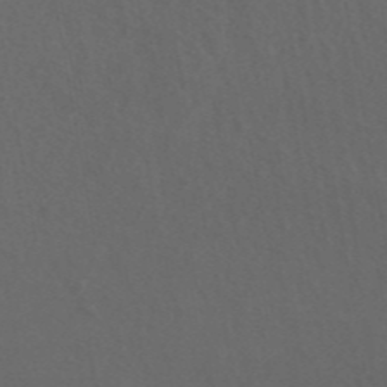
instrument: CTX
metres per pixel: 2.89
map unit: ANa
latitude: 44.5546
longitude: 26.9919
